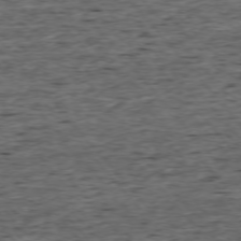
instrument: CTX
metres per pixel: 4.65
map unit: Ap
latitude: -75.6533
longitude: -92.2144
